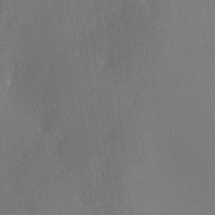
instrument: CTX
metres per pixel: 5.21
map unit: Hve
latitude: 18.4412
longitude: 150.6518
